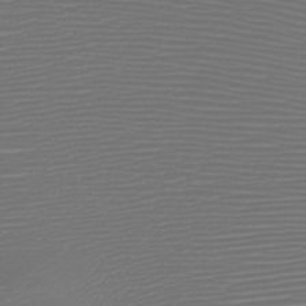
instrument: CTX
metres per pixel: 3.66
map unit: HNb
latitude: -47.1431
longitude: -41.8016
